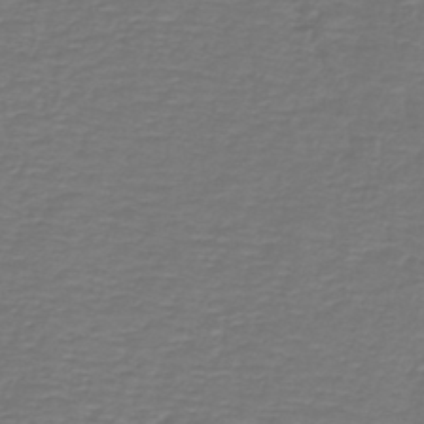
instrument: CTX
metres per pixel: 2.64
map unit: lHb
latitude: -42.7274
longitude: 57.2376
